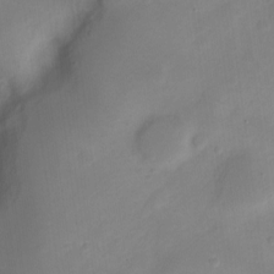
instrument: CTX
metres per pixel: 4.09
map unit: Nve
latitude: -21.2754
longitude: 107.8045
